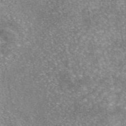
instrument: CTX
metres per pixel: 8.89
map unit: eAb
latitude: 46.0444
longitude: 103.7478
